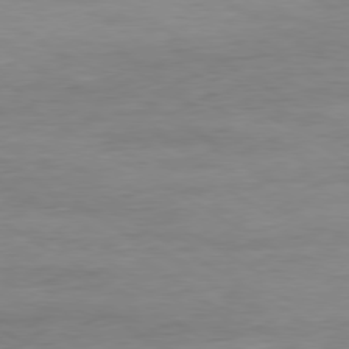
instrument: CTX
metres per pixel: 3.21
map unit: Ap
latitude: -80.1606
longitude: -103.4615
